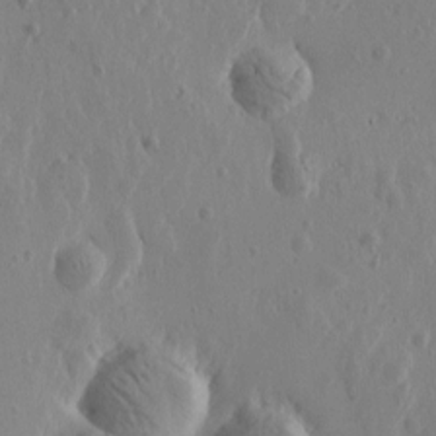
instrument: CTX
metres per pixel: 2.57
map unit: Htu
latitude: -0.3118
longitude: -177.4804
